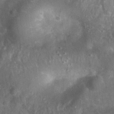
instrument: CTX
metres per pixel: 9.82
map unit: Nhu
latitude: 27.5938
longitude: -64.1389
